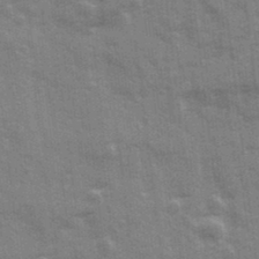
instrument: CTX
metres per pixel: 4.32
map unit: Ave
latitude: 21.2537
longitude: -133.4426
